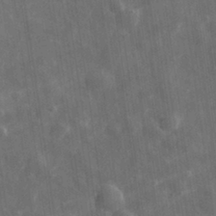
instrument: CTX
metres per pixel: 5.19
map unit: eHh
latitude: 31.9151
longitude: -78.2523
